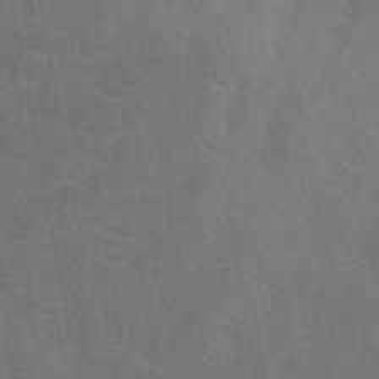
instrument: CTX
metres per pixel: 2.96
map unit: eAb
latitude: 49.8394
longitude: 119.2376
